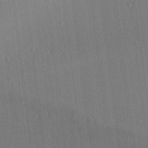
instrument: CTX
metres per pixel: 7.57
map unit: Aa
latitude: 21.4805
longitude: -139.2348
